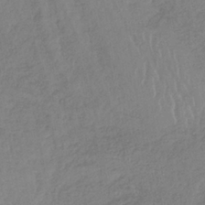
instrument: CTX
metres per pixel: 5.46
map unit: lHb
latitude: -37.6910
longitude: 68.5384
